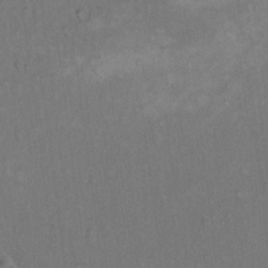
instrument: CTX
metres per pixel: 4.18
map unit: Hto
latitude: 12.1956
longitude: -60.4790
